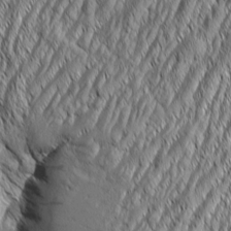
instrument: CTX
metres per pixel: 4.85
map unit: Aa
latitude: 7.1025
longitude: -129.7261
